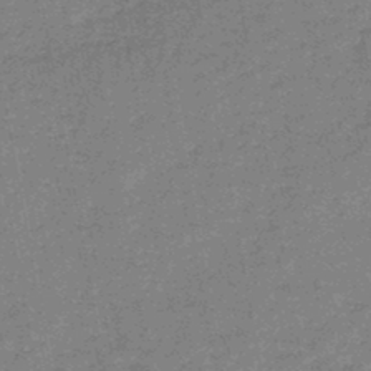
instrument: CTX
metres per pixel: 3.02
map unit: HNb
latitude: -45.5210
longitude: -36.7058
